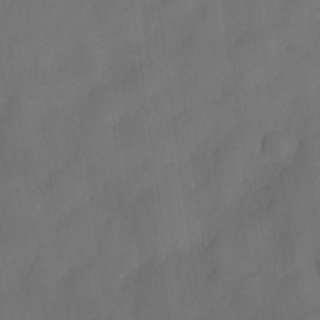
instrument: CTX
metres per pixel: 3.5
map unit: Nve
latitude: -27.4832
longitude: -148.1767
